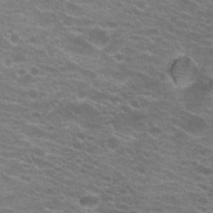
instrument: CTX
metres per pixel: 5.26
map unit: Hto
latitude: 20.3090
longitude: -37.8961
